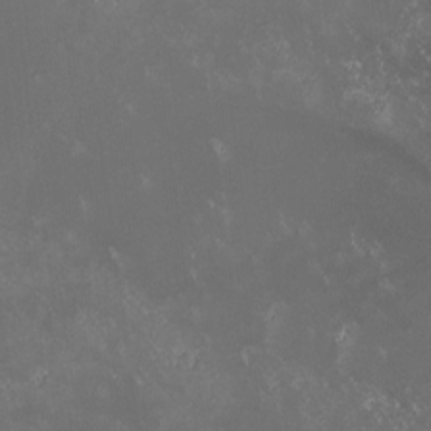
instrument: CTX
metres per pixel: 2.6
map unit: lHvf
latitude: -13.9556
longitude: -103.4804
